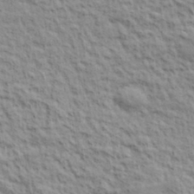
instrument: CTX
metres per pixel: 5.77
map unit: lHvf
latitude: 38.8380
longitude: -89.5372
